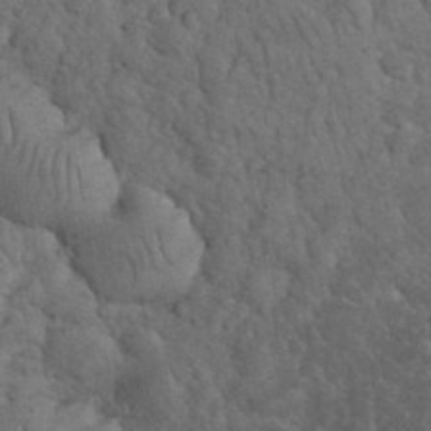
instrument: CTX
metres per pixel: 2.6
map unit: eHh
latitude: 33.8772
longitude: -66.6490
